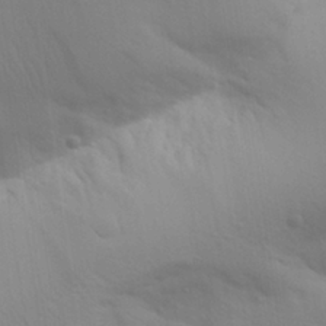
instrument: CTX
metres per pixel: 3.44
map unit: Aa
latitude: 28.4412
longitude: -144.5168
